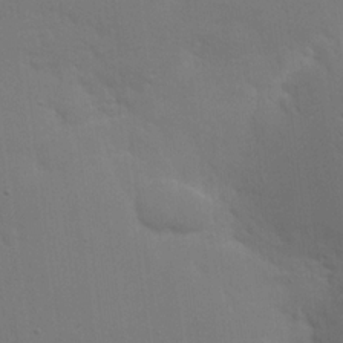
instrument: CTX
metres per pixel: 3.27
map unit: eHh
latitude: 18.4979
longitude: -66.7624
